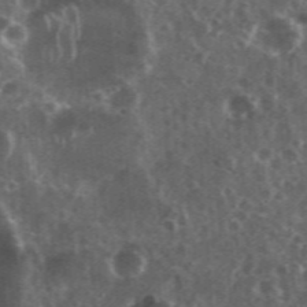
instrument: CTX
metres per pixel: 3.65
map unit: eHh
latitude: 35.0080
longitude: -59.6505
